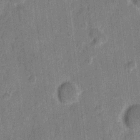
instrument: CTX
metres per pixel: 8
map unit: eHh
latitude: 10.9136
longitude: -66.2711
